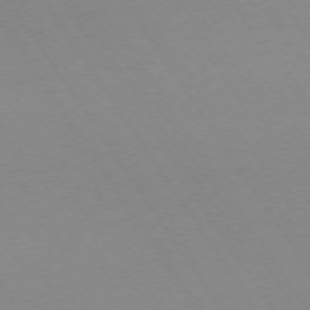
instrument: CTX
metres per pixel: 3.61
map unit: Ap
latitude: -73.7666
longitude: -72.2334
